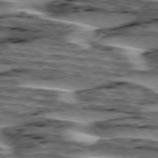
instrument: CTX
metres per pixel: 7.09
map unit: lApd
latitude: 76.0633
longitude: -71.0647
